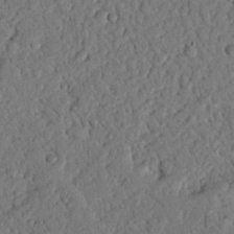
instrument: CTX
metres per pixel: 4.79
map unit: Nhu
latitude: 20.7624
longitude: -77.7071
